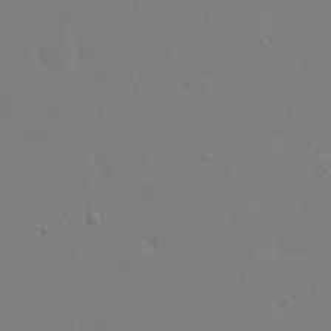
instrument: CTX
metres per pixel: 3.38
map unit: eHh
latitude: 18.3278
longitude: -71.8772
